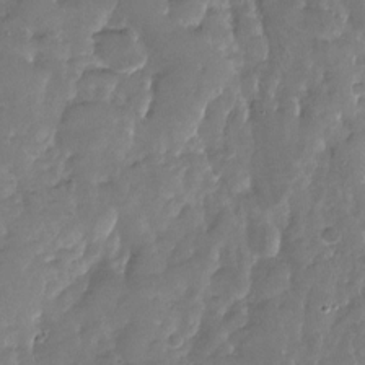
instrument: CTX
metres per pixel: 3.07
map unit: Nhu
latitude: -27.9556
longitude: -60.7435
